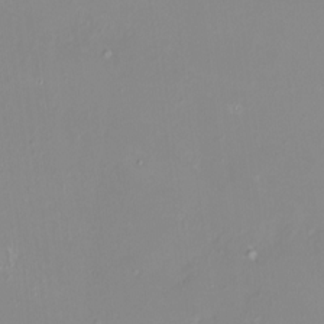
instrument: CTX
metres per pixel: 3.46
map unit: HNhu
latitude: 3.9339
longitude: 7.6344
